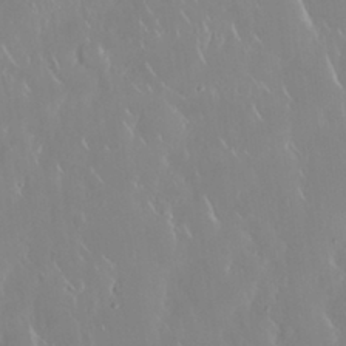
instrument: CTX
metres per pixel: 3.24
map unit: Nhu
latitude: 30.4034
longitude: -59.3482
